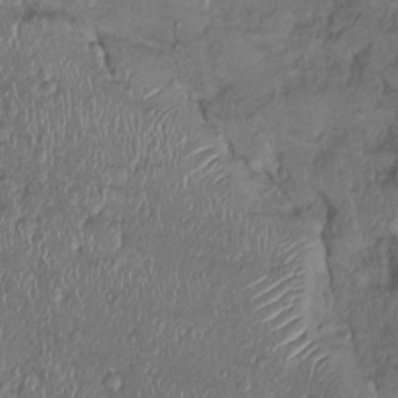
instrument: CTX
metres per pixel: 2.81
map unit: Ht
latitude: -1.1809
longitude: -13.6505
